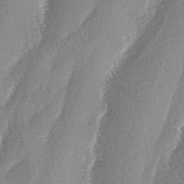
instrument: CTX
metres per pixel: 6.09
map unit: lAa
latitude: -4.4629
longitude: -129.6694
